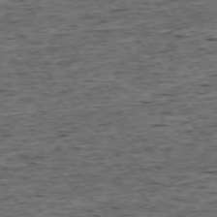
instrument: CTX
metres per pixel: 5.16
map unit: Ap
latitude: -75.6722
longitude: -92.5356
